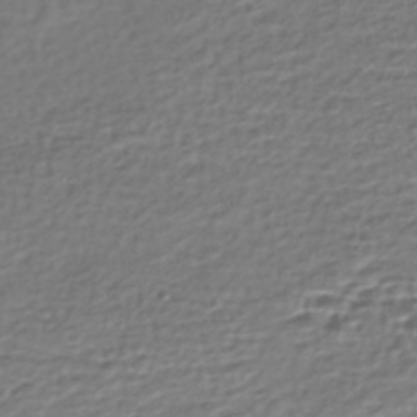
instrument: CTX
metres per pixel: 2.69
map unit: Nhe
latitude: -46.4062
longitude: -173.1592
